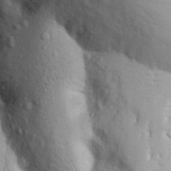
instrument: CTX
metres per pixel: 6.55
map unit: Ave
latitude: -10.7841
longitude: -120.8191
